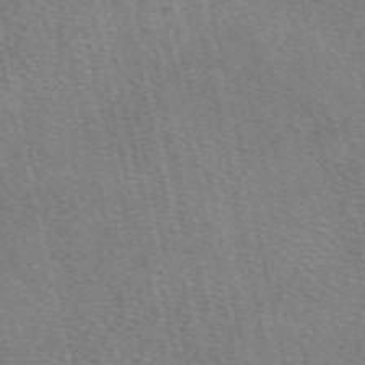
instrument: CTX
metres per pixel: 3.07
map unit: eAb
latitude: 50.8002
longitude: 115.7666
